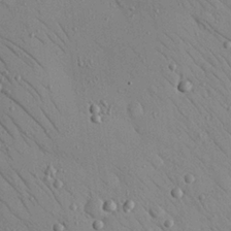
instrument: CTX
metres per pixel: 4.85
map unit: Nhu
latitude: 23.4993
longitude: -75.2159
